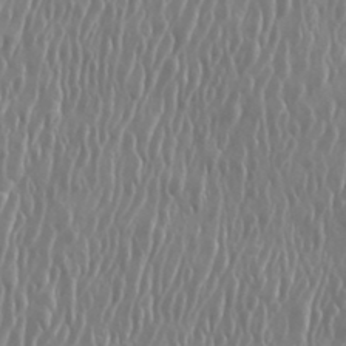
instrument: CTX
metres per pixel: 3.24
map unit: eHh
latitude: 33.8772
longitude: -133.0270
